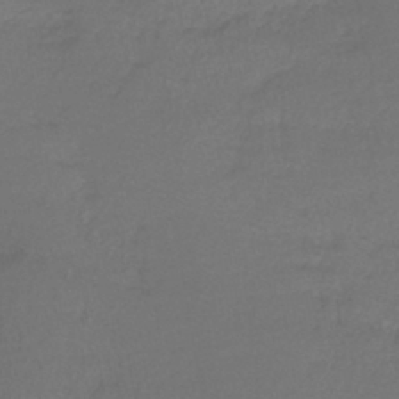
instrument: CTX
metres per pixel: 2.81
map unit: lHb
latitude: -42.4440
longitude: 58.4062
